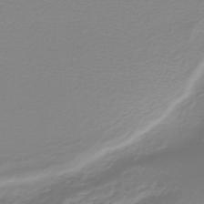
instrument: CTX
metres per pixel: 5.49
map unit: lHb
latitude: -44.2928
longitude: 65.7100
